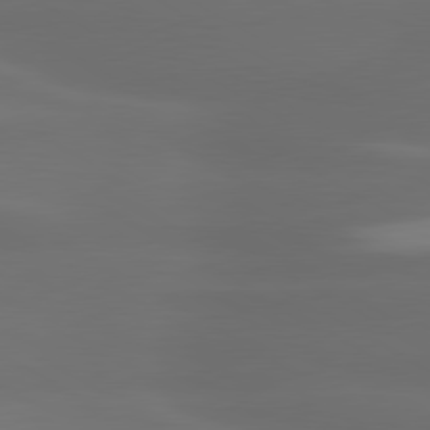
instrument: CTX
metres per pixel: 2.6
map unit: lApd
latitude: 80.4034
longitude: -139.1025
